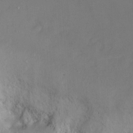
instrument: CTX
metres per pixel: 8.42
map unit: Ht
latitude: -6.9919
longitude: -34.9513
